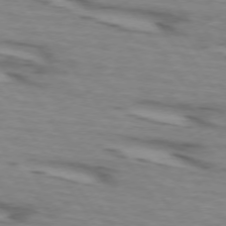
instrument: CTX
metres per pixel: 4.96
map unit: lApd
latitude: 73.4805
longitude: -71.6316
